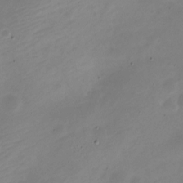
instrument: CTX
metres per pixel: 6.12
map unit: Nve
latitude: -21.9745
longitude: 105.7477
